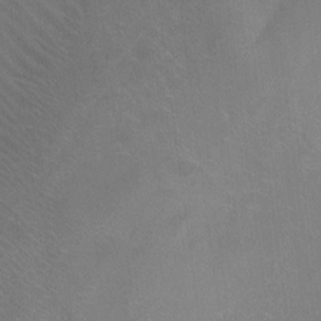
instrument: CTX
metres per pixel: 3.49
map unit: Ht
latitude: -8.9164
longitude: -38.5168
